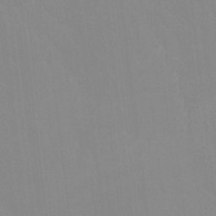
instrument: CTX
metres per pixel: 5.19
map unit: Htu
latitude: -15.4077
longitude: -47.7639
